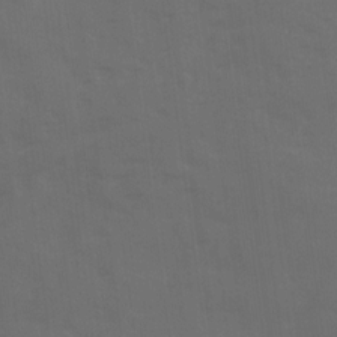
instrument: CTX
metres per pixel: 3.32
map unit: Ave
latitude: 19.2915
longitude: -130.7436
